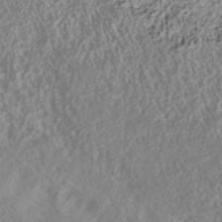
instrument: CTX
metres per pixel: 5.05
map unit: Nhu
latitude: -40.6518
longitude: -84.3089
